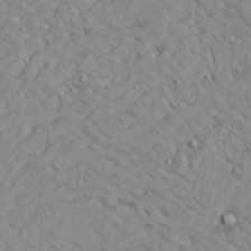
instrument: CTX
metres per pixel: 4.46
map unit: Aa
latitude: 27.1214
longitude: -128.4223
